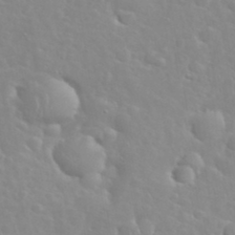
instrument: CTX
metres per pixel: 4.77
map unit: eHh
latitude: 35.6505
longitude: -60.3089
